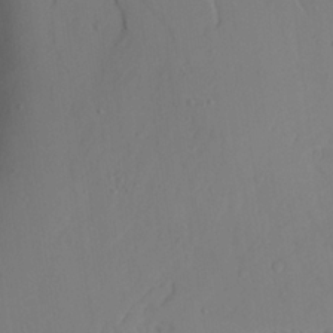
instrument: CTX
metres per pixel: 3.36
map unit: Aa
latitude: 24.1199
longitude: -131.9717
